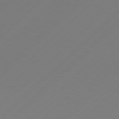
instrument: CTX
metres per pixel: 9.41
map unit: Hpe
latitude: 77.4237
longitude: -131.4805
